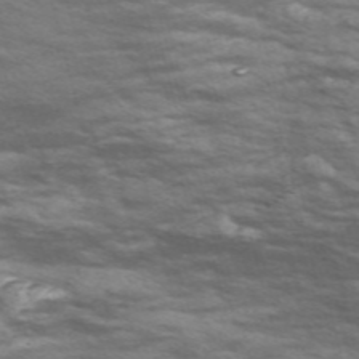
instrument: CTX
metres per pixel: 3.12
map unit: Nve
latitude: -58.3873
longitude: 54.3495
